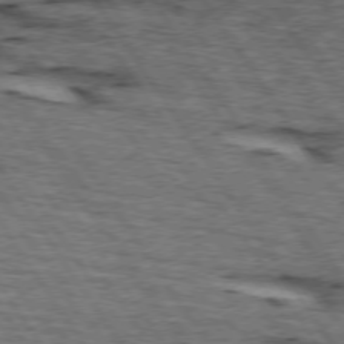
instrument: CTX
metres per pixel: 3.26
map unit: lApd
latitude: 74.0822
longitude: -73.1970
